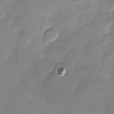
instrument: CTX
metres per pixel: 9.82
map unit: Nhu
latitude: -29.8989
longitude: -64.2711
